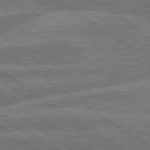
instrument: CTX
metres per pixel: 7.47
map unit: lApd
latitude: 79.9717
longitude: -161.0269
